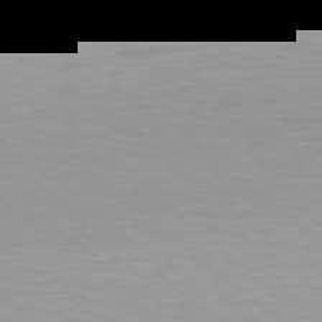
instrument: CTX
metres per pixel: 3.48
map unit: Hpe
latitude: 78.5546
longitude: -169.7261
